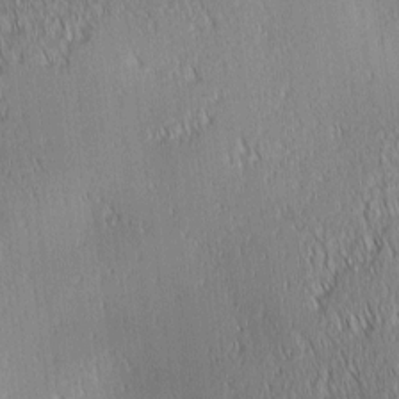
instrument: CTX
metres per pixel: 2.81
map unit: lAa
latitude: 0.9136
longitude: -116.4601
